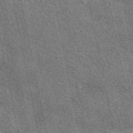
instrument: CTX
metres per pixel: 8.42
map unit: eAb
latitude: 51.4237
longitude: 114.7652
